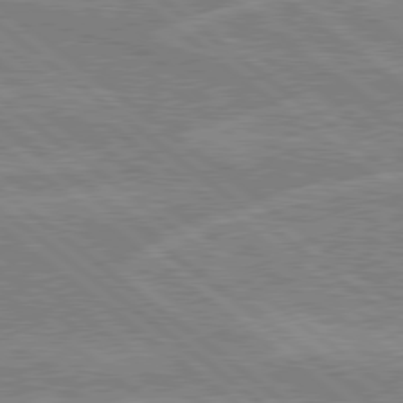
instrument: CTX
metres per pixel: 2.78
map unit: lApd
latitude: 78.8947
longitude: -160.2900
